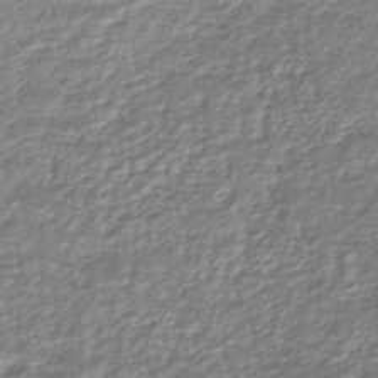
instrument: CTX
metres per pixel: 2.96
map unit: HNhu
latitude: -46.6140
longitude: 103.3699
